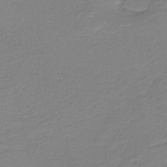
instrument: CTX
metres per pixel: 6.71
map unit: HNb
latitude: -41.5966
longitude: 50.4440
